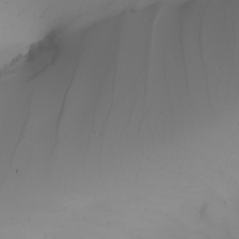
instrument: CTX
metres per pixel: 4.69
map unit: Nhu
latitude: -6.6896
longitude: -94.3656
